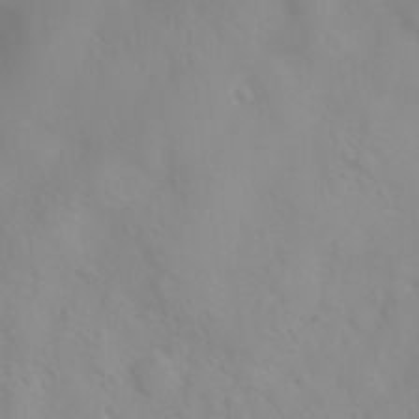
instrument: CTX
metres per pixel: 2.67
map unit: Nhu
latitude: 26.1956
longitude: -55.1970
